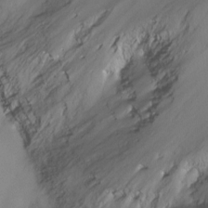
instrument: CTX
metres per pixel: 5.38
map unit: Ht
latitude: -9.7478
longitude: -29.0269
